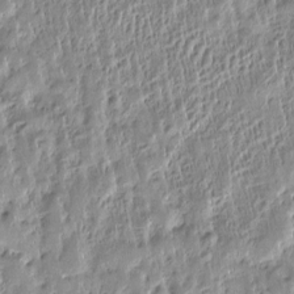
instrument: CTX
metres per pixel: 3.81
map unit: Htu
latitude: -4.9163
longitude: 173.1809
